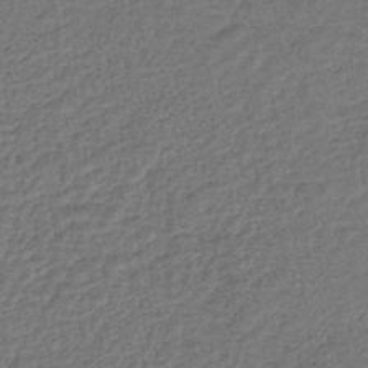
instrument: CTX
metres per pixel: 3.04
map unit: lHb
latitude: -42.8219
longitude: 79.7855
